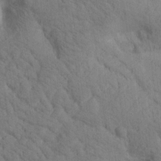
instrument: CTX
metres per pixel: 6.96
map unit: Htu
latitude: -0.0850
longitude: 174.3684
